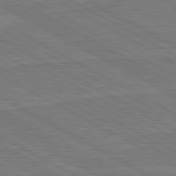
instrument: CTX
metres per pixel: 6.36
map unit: lApd
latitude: 80.8191
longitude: 168.5951
